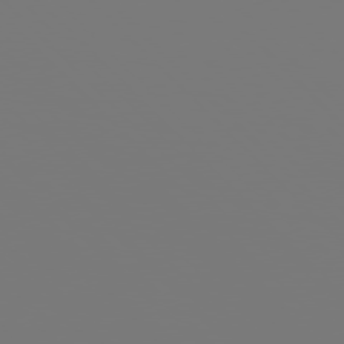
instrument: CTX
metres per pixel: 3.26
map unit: Hpe
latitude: 76.7435
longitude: -136.8191
